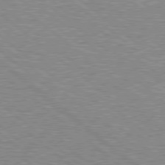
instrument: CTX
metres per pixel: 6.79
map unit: Hpe
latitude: 78.5546
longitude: -156.3278
